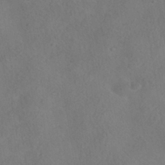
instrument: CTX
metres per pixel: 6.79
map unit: HNhu
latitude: -40.8597
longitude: 101.0675
